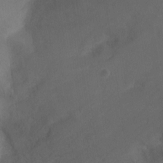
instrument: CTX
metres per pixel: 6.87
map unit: Ht
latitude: -11.7856
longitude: -35.1592
